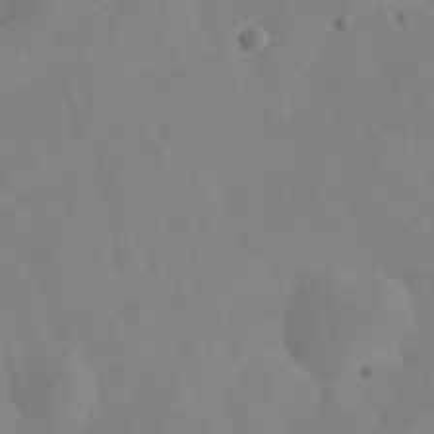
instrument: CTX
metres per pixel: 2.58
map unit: eHh
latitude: 25.8772
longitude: -67.1025
